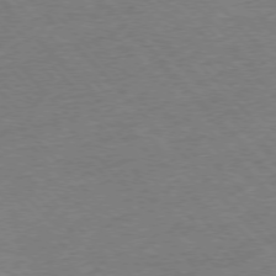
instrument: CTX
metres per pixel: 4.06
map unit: Ap
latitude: -77.0864
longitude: -95.2537
